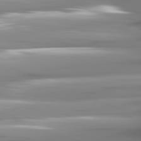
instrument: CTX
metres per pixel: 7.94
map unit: lApd
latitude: 81.5749
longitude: -143.4804
